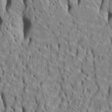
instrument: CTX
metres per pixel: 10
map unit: Htu
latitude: -4.8975
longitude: 152.1416
